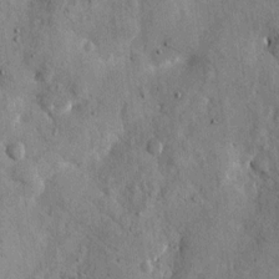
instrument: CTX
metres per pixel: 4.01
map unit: eHh
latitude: 11.4616
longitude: -67.7638
